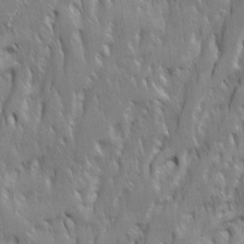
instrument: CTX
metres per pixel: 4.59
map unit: Ave
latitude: 14.7813
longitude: -134.2522
